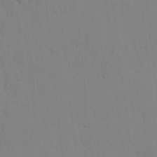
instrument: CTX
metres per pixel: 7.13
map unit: Nhu
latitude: 19.5560
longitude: -73.0270
